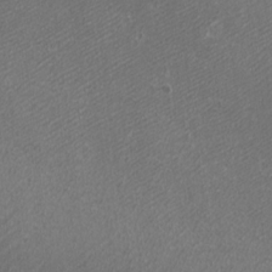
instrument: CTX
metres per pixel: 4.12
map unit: eHh
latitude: -1.1243
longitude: -78.6680
